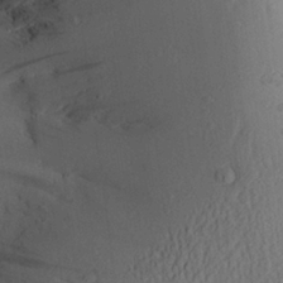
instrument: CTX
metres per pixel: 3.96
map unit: Aa
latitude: 24.1955
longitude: -144.7057
